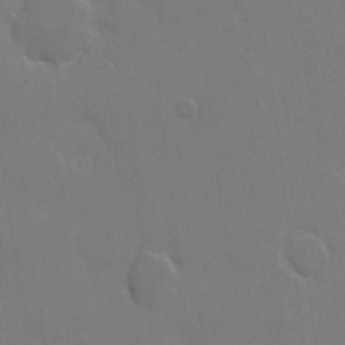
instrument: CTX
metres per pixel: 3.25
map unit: eHh
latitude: 6.7057
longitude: -66.0822
